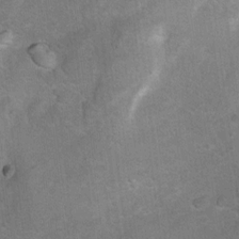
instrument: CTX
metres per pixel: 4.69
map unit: Ht
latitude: 7.4804
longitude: -30.3468
